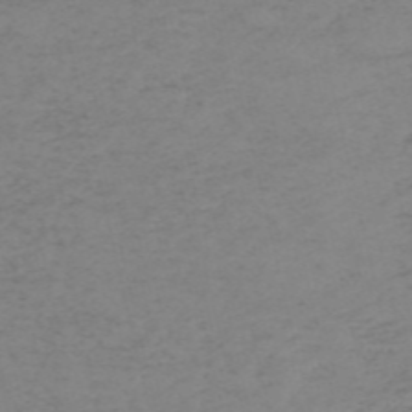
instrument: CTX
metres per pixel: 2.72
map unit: HNb
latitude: -55.5966
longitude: -46.8380
